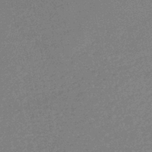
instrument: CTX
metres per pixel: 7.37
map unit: HNhu
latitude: -44.1606
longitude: 99.1998
